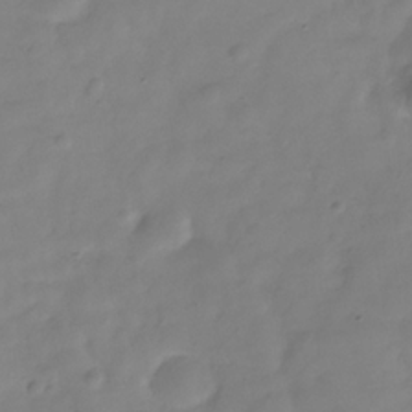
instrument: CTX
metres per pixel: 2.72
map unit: Hve
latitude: -32.3496
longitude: 93.3132
